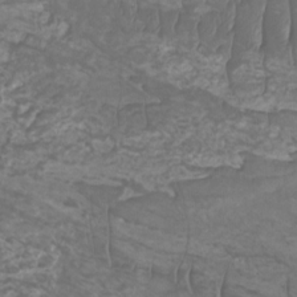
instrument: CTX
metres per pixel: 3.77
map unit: Nhu
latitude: -9.5021
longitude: -76.3278
